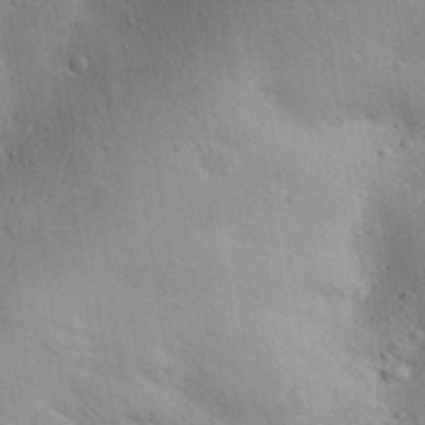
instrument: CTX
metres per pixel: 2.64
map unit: Aa
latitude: 29.8394
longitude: -144.9325
